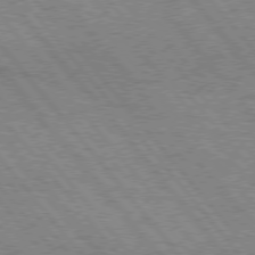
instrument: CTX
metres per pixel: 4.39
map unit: Hpe
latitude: 75.8772
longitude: -149.9339
